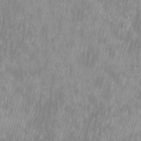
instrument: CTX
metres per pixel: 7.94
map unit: Htu
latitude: -8.6707
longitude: -75.9150
